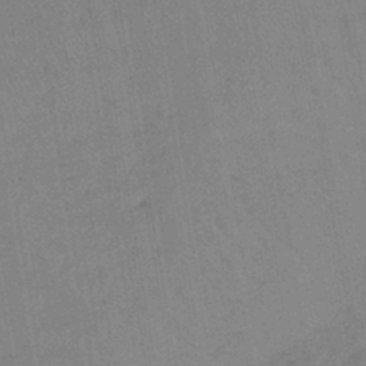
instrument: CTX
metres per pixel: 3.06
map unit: lHb
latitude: -41.1809
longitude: 60.7085
